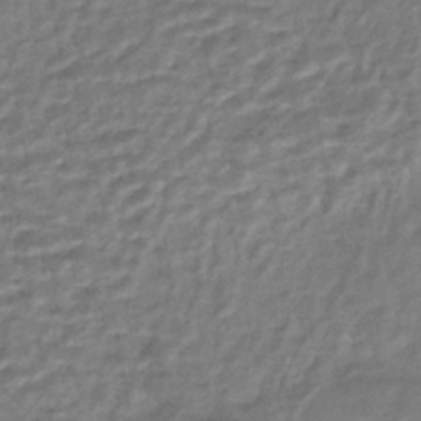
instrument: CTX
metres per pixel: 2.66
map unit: HNhu
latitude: -44.1984
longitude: 101.9556
